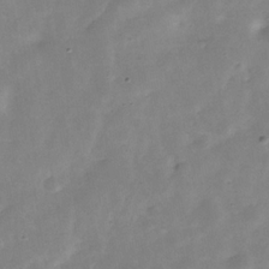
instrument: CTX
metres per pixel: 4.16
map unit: Hve
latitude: -30.8030
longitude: 92.3684
